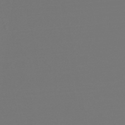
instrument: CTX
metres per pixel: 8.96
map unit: lHb
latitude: -45.6722
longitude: 75.9556
